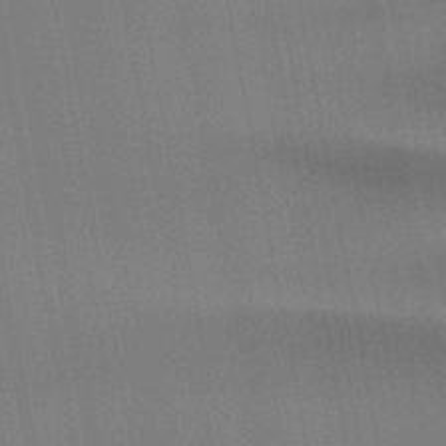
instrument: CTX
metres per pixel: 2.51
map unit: lHb
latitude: -48.0283
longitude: 60.9164
